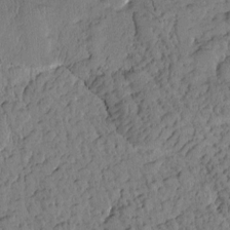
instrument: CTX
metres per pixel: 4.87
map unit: Htu
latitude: 1.1592
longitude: 176.8597
